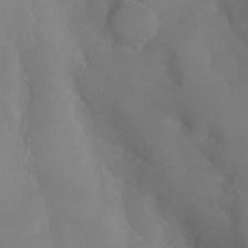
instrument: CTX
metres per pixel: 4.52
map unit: Ht
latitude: -9.9367
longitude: -45.9150
